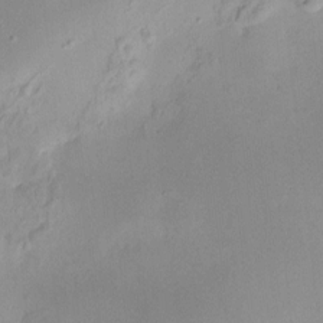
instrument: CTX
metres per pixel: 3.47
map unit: HNhu
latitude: 6.3656
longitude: 6.8786
